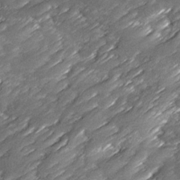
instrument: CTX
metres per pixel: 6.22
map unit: Ave
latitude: 16.8758
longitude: -136.1956
